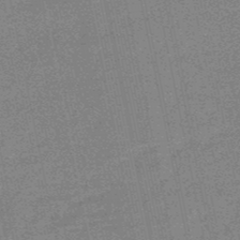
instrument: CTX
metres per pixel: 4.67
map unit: lHb
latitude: -49.5777
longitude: 79.5399
